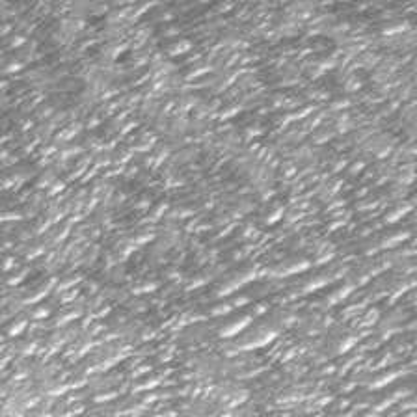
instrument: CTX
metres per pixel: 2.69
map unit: Nhu
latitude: -13.6344
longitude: -22.5735
